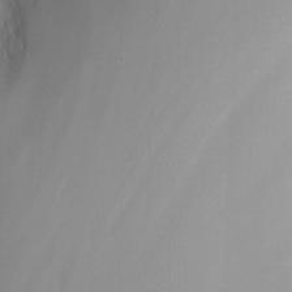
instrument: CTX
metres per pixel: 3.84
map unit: Nhu
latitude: -13.4266
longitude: -63.9339
